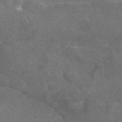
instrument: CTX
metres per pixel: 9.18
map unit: eAb
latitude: 45.8772
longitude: 116.3495
